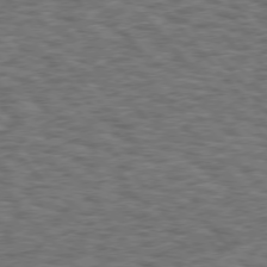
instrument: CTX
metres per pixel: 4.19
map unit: Hpe
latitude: 75.4238
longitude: -135.8583
